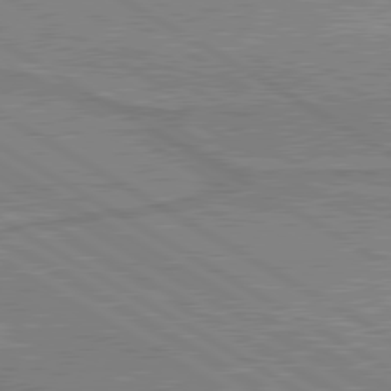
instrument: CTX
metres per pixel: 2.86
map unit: lApd
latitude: 80.5168
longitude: 143.3320
